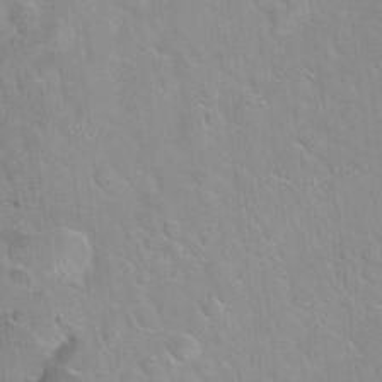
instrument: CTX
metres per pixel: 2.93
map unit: Hto
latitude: 21.7828
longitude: -52.3656
